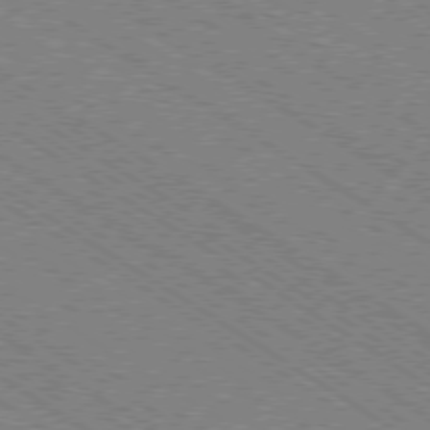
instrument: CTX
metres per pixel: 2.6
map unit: Ap
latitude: -79.1809
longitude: -79.0837
